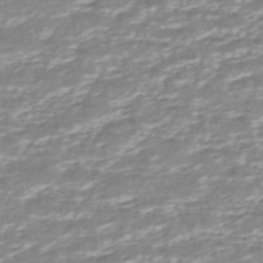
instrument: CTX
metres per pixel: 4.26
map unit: ANa
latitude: -44.3684
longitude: 105.0108
